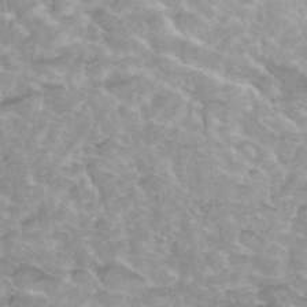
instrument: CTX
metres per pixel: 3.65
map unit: Hto
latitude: 37.5182
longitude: -41.5182
